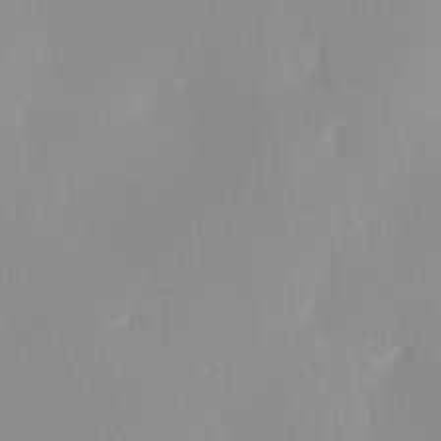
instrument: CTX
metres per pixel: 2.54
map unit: Ave
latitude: 3.4615
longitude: -113.1403
